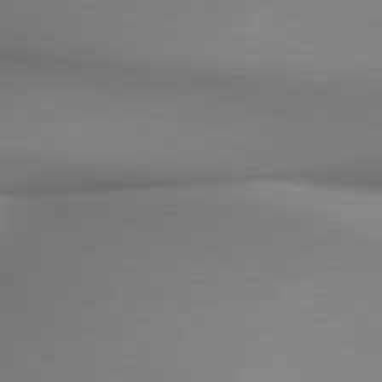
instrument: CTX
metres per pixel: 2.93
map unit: lApd
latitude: 79.7261
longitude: 179.8611
